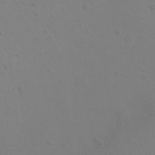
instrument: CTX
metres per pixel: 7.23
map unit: Ht
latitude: 2.9513
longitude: -28.6112
